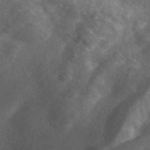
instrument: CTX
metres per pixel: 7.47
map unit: eAb
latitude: 48.8002
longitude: 118.6896
